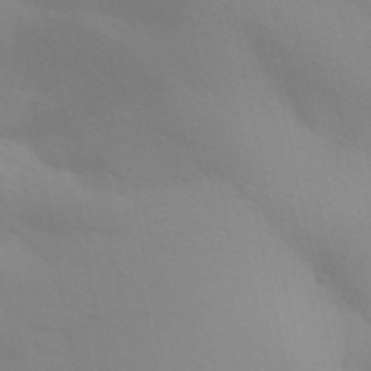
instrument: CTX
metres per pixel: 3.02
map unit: Aa
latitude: 32.5357
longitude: -145.4615
